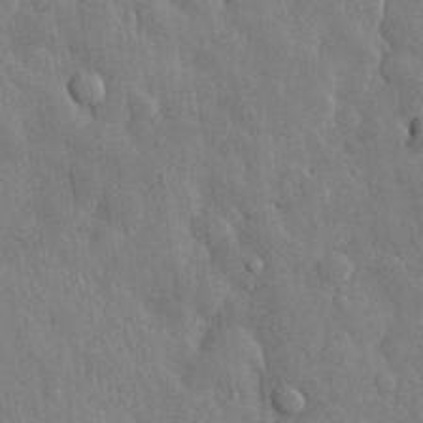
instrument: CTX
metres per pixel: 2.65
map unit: eHh
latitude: 29.6883
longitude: -79.3482
